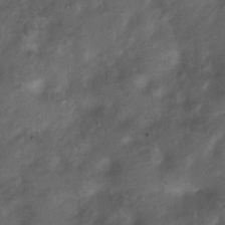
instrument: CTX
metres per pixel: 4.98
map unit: Nhu
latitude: 6.1389
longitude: -22.9514
